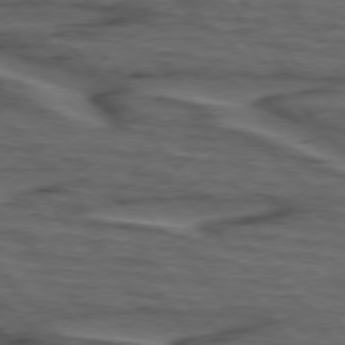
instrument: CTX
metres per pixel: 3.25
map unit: lApd
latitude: 75.6694
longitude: -69.9717
